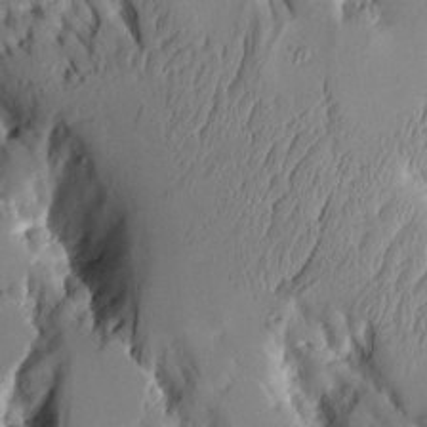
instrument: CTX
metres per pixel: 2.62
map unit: Aa
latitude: 9.9150
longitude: -126.2334
